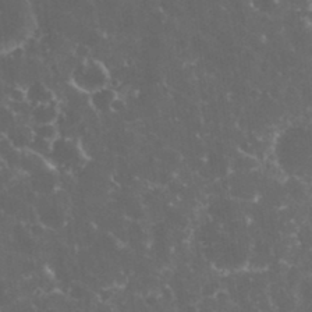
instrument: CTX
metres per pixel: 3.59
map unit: eHh
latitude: 33.3671
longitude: -61.6316
